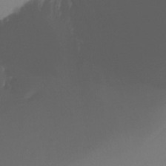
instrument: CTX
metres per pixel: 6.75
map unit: Htu
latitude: -13.8800
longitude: -49.4804
